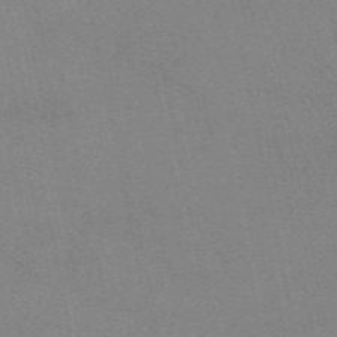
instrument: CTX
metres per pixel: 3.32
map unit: eAb
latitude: 51.1781
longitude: 108.8219
